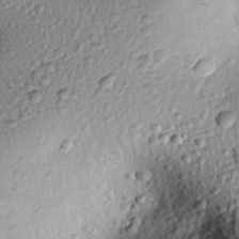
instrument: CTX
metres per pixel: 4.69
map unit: eHh
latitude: 24.4790
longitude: -78.7058
